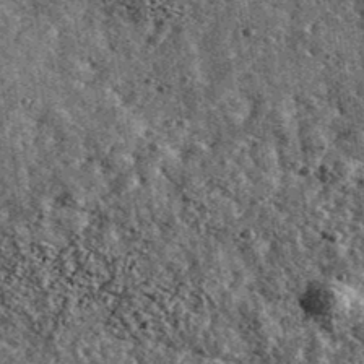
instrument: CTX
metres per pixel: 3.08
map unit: Ave
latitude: 40.1011
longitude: -107.7828
